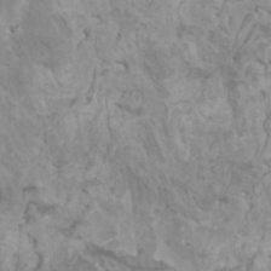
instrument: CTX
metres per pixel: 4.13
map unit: HNhu
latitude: 6.2711
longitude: -1.8394
